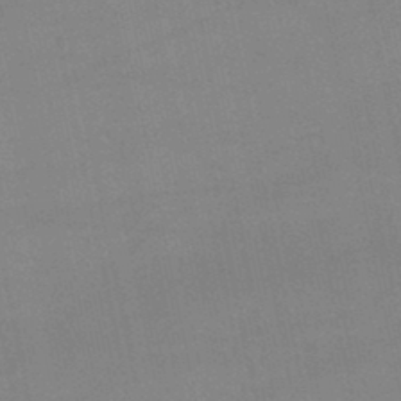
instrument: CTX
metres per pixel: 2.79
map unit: lHb
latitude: -45.5399
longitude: 58.3873
